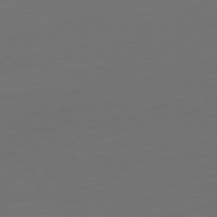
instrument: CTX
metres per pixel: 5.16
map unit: Ap
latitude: -79.4643
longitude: -65.0836
